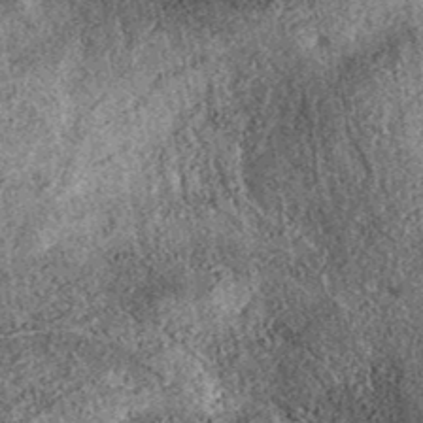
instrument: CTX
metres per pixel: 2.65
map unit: eAb
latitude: 38.6112
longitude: 109.0486
